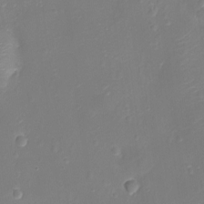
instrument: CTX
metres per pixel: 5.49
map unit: Ht
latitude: -11.4077
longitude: -23.1970
